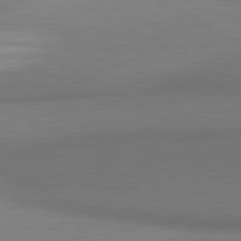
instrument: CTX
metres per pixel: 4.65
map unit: lApd
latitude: 81.0458
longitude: 154.9164
